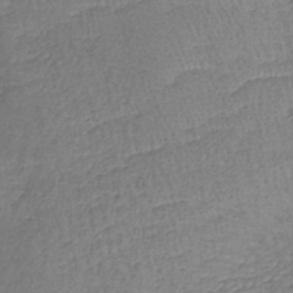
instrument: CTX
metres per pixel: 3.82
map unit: lHb
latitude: -39.0487
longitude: 73.1242
